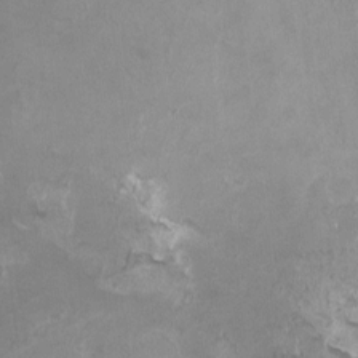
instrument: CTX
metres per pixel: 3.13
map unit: HNhu
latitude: -0.3873
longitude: -4.3089
